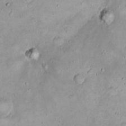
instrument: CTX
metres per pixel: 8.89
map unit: eHh
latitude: 10.4790
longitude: -62.6869
